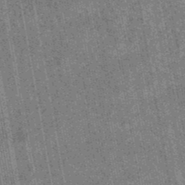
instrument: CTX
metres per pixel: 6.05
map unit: lHb
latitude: -48.1039
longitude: 73.5777
